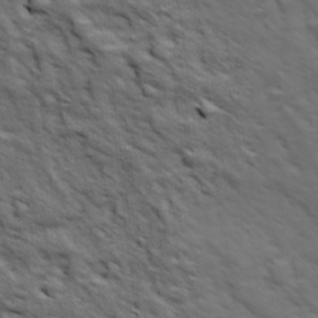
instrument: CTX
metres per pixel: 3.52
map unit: Ave
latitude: 18.7624
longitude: -133.9906
